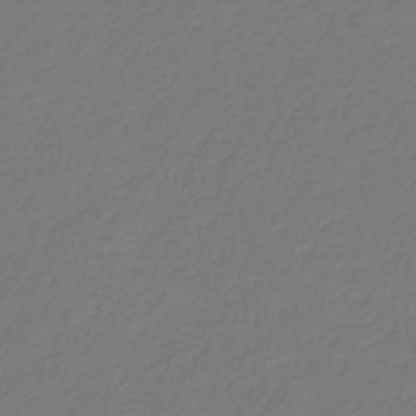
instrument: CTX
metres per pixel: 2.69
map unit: eHb
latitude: -29.7667
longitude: 67.6722
